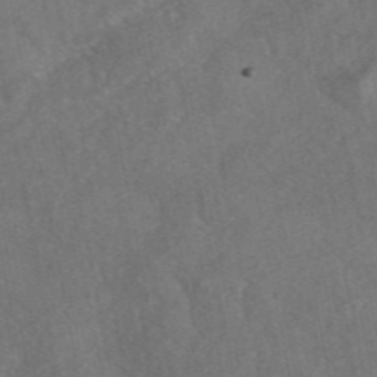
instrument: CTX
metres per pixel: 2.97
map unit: eAb
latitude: 47.3671
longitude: 127.4454
